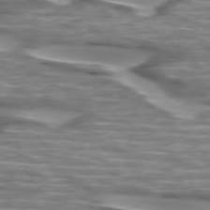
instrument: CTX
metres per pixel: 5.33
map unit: lApd
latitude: 74.7246
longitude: -57.8205
